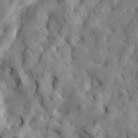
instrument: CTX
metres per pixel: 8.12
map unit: lHvf
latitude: 24.2144
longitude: 143.1053
